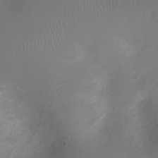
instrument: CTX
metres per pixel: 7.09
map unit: Ht
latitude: -2.5573
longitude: -16.5735
